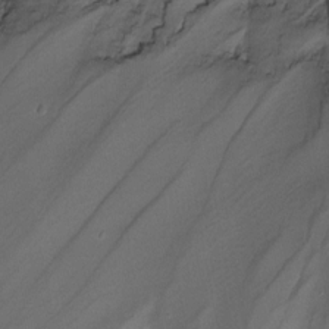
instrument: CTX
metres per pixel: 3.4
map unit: Nhu
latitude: -14.8030
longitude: -53.7639
